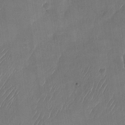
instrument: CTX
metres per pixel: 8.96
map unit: Nhu
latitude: -27.8989
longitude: -62.6302
